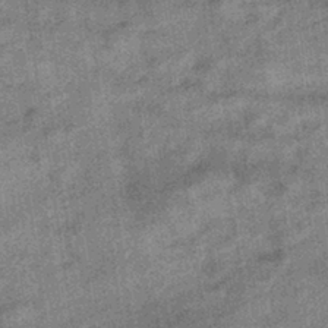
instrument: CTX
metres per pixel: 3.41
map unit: HNhu
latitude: -40.0472
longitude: 96.2740
